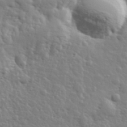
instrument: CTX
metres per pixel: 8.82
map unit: lHvf
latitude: 34.1577
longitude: -82.1577
